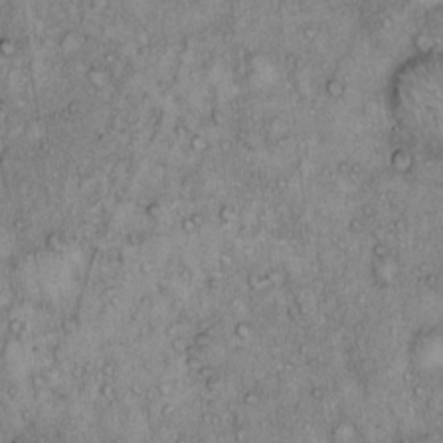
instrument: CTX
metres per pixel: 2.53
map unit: Hto
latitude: 13.9528
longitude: -57.3292
